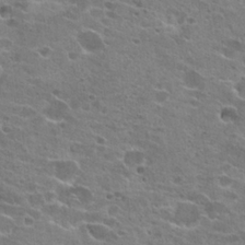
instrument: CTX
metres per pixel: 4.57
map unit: Hto
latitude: 21.8773
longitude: -41.9339
